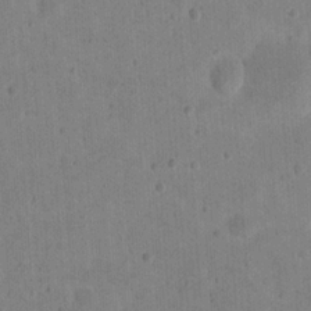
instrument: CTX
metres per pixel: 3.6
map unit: eHh
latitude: 20.7813
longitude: -63.3293
